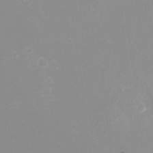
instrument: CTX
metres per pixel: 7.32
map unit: eHh
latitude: -4.2172
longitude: -76.4034
